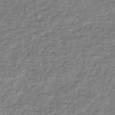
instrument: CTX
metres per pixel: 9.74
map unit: lHb
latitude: -40.0472
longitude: 71.8611
